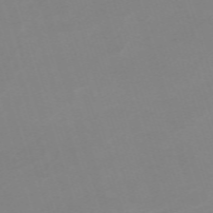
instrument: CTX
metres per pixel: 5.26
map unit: eHh
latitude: -62.5762
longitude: 49.3132
